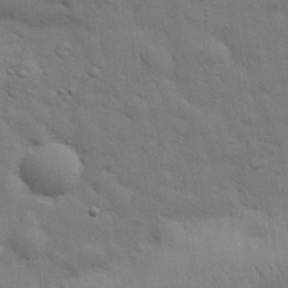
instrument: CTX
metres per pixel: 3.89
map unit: eHh
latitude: 29.1214
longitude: -75.4426
